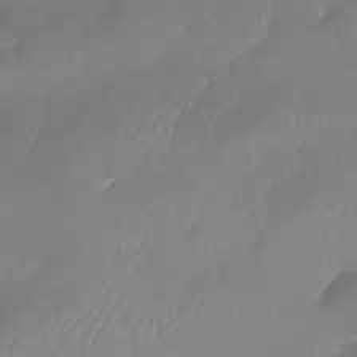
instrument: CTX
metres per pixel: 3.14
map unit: Nhe
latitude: -37.3509
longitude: -118.6490
